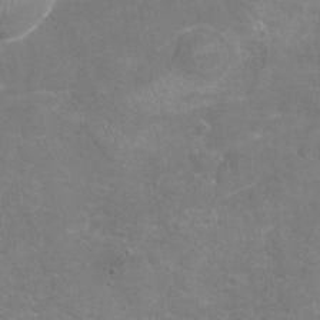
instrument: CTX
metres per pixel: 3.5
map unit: Nhu
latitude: -17.8045
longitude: -56.9702
